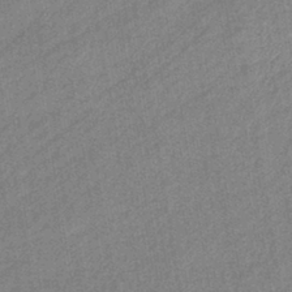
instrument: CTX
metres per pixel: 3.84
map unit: eHb
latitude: -41.0864
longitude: 82.1417
